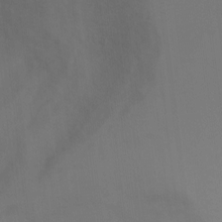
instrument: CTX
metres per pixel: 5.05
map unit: Ht
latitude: -3.1998
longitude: -28.3089
